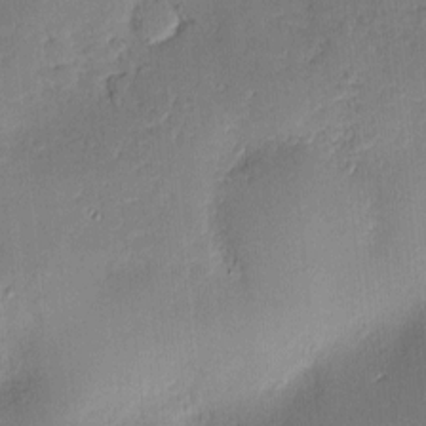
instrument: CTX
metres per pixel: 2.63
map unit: Hve
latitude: -9.3321
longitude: 175.2753
